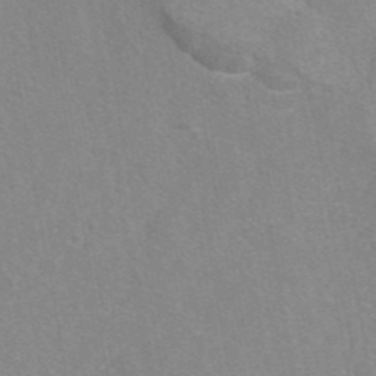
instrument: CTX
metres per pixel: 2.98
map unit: eAb
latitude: 42.5735
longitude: 107.0676
